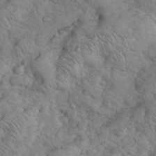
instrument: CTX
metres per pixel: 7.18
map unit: eHh
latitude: 36.7058
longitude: -65.2159
